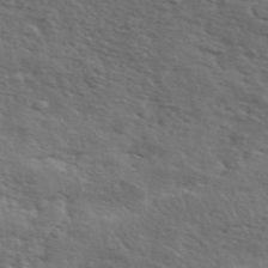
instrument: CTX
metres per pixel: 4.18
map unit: ANa
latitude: 45.6883
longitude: -84.5546
